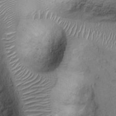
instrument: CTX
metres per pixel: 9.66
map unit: Ht
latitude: -2.2361
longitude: -14.5735
